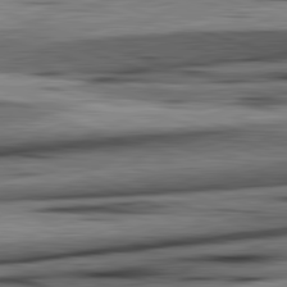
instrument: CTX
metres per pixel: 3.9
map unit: lApd
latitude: 82.4978
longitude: 160.9920
